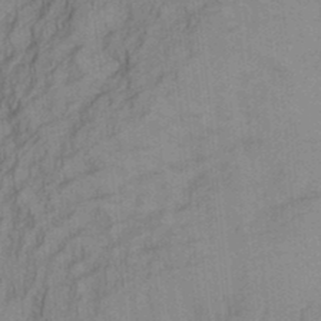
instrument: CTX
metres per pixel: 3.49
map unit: Aa
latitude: 29.5938
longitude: -138.8002
